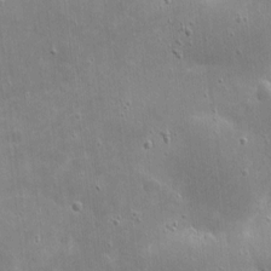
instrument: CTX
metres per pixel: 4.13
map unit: eHh
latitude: 4.2522
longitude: -70.6301
